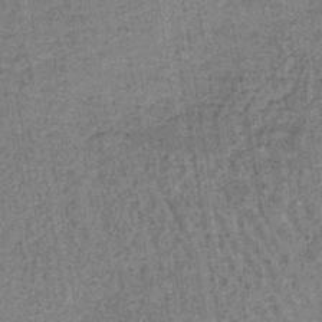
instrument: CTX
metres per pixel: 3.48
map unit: lHb
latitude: -39.3510
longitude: 60.2739
